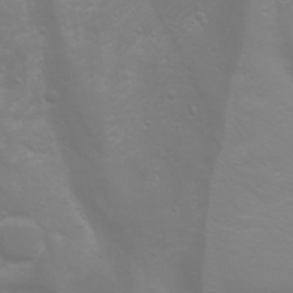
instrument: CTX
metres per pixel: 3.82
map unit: Htu
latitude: -0.9731
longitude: -75.0081
